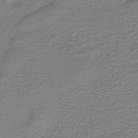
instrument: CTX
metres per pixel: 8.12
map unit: HNb
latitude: -44.0094
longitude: 52.3873
